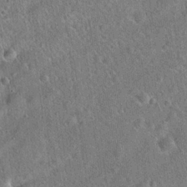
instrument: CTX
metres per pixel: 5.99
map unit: Hto
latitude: 20.1767
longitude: -52.8380
